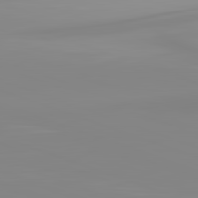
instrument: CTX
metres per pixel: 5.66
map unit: lApd
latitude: 83.0080
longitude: -130.8569
